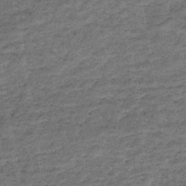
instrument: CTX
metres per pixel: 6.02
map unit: lHb
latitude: -39.6533
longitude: 67.8045
